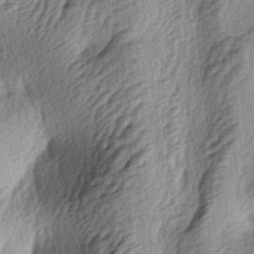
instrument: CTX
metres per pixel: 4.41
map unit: lAa
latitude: -4.6140
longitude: -124.0444
